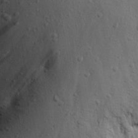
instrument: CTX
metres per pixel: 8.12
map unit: eHh
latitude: 25.4426
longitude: -77.7827
